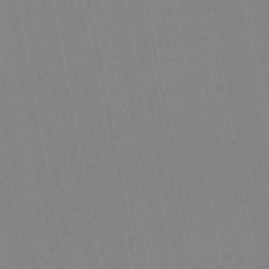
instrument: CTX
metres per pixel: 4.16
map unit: lHb
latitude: -46.4818
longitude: 69.7855
